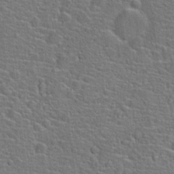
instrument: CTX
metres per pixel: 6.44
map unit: Hto
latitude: 22.1389
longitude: -46.3845
